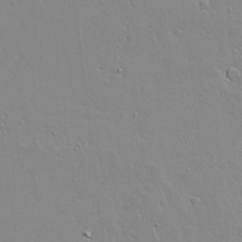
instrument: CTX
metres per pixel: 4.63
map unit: lAvf
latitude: 16.5735
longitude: -128.6490
